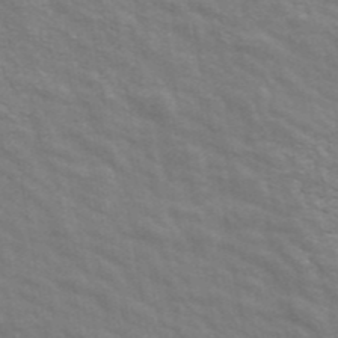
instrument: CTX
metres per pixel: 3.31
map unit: ANa
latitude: 42.6680
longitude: 29.5210
